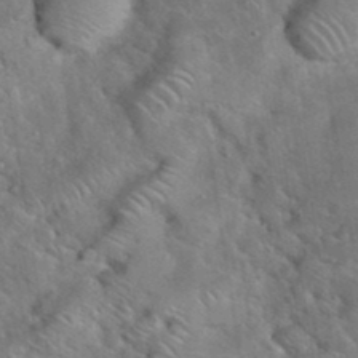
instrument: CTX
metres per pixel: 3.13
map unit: eHh
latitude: 38.1767
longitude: -64.5168
